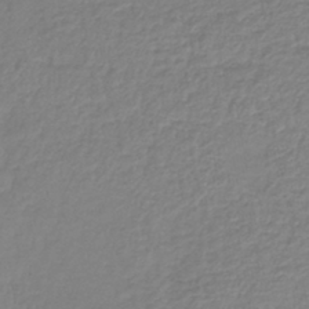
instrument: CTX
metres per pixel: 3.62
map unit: lHb
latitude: -41.4076
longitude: 74.3685
